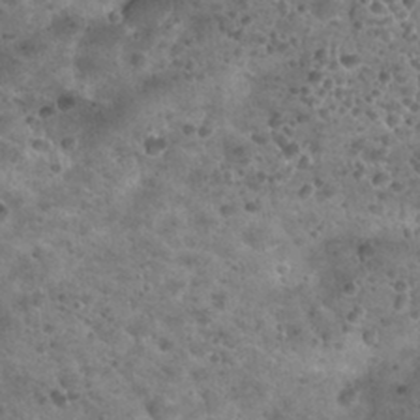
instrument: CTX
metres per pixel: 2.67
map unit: Nhu
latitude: 29.5371
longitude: -49.7072
